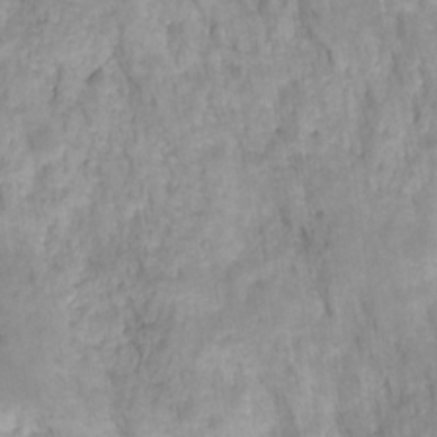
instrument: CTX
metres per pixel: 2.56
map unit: HNhu
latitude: -27.4832
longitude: 72.9730
